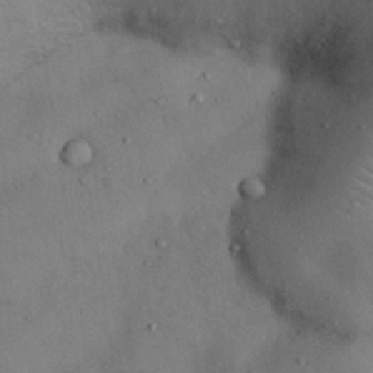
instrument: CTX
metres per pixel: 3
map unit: Nhu
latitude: 27.2348
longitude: -70.4601
